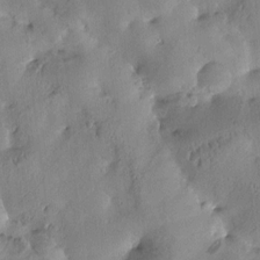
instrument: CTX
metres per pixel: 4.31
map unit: Htu
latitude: -0.3496
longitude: 175.7666
